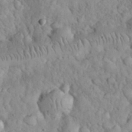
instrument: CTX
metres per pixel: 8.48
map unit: eHh
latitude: 32.8002
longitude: -64.9892
